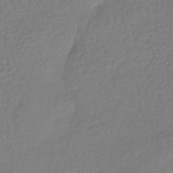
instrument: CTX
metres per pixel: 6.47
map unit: HNhu
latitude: -42.7652
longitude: 97.7667
